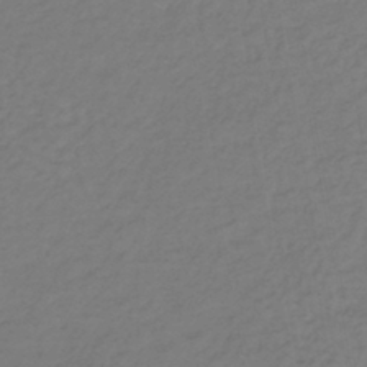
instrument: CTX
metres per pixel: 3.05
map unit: lHb
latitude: -39.0109
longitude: 72.2172
